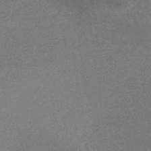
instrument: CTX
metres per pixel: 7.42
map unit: lHb
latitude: -32.9353
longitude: 69.2187
